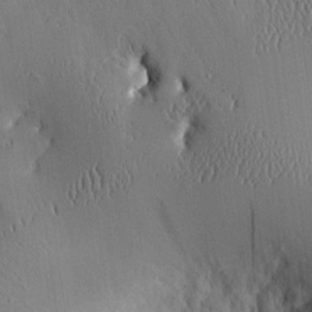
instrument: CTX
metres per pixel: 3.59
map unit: Aa
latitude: 9.9717
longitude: -129.6694
